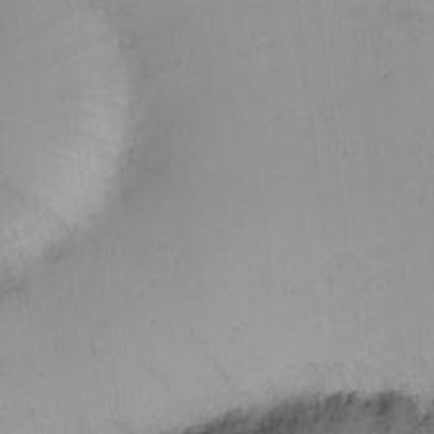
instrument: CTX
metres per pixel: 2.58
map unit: eHh
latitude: -1.0487
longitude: 19.8800
